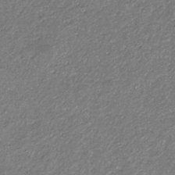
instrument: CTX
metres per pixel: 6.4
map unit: eHb
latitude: -31.8422
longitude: 69.8989
